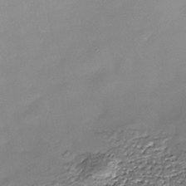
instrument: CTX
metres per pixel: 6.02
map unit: Nhe
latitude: -36.2361
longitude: -87.2537
